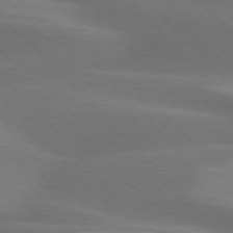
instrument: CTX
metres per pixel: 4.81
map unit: lApd
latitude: 76.2711
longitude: -59.4993
